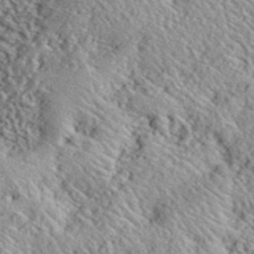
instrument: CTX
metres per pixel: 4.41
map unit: lHvf
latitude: 40.8380
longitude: -88.1200
